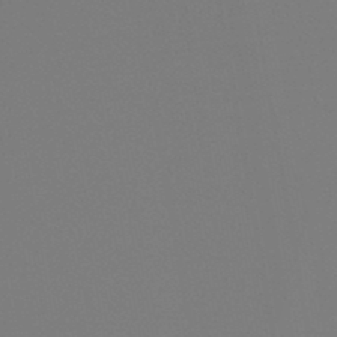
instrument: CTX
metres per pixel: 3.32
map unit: HNb
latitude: -46.1228
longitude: -44.6490
